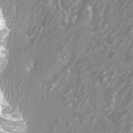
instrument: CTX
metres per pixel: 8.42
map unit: Htu
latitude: -6.7085
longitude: -75.0270
